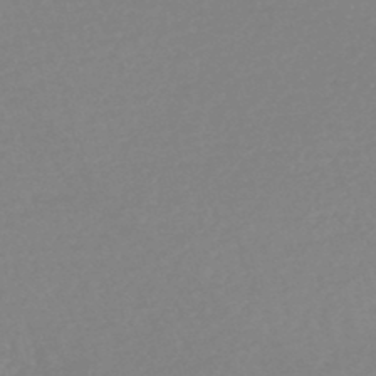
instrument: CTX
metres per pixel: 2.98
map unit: HNhu
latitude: -48.8408
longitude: 99.5399
